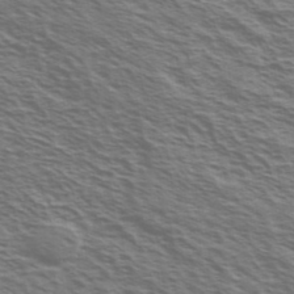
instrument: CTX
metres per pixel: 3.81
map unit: Ave
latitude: 38.0444
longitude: -109.5182
